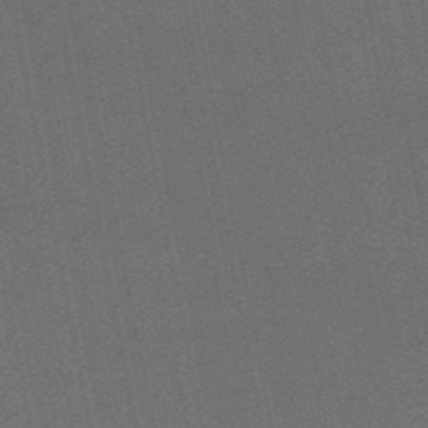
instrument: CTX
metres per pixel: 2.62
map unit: lHb
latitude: -48.6897
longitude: 71.0109
